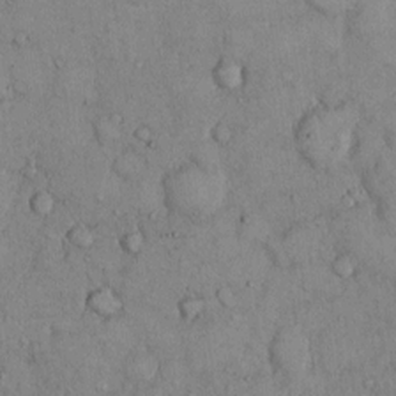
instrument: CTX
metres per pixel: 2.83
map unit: Hto
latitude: 9.6694
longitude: -59.8017
